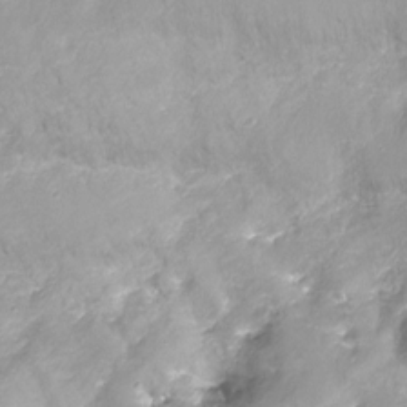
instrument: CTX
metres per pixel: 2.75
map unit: Ht
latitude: -16.3873
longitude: -43.6505
